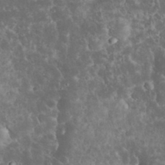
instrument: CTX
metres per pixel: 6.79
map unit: eHh
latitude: 33.7639
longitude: -64.4223
